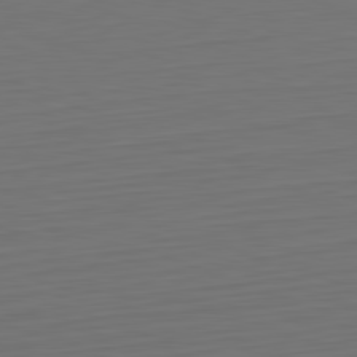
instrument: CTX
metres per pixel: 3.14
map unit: Hpe
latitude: -82.5951
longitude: 7.7099
